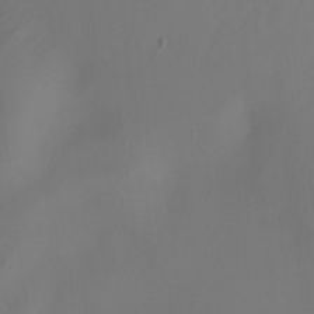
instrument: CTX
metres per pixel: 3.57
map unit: Nhu
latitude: -15.7100
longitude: -50.4979
